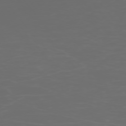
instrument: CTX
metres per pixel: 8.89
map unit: Ap
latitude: -75.6533
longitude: -83.8016
